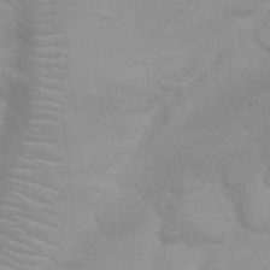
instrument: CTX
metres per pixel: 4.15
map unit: Nhu
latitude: 26.7246
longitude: -61.6694
